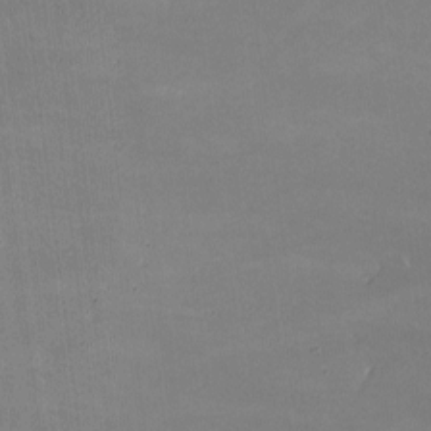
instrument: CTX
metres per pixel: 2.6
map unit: lHvf
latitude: -9.5399
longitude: -101.3293
